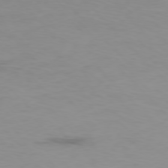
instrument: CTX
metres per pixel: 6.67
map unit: Ap
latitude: -77.4265
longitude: -62.9703
